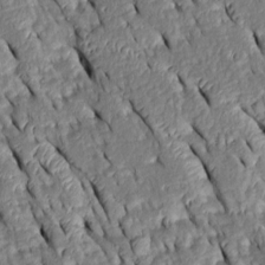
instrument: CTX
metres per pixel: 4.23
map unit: Htu
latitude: 1.0647
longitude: 149.1620
